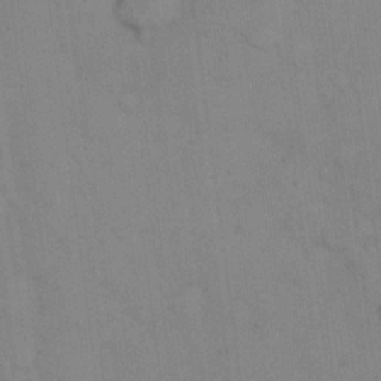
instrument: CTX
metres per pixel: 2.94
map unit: eHh
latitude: 13.7639
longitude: -62.4223
